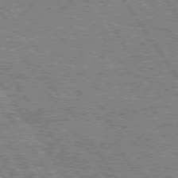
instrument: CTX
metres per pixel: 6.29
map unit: Hpe
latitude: 74.8002
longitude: -155.6883
